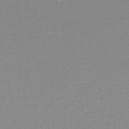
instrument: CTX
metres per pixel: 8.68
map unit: lHb
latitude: -44.2928
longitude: 62.1794
